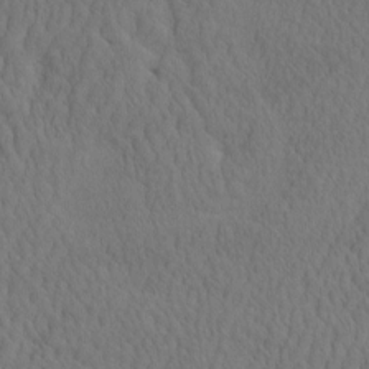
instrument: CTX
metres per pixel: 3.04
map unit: eHh
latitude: -2.5951
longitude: 15.6533
